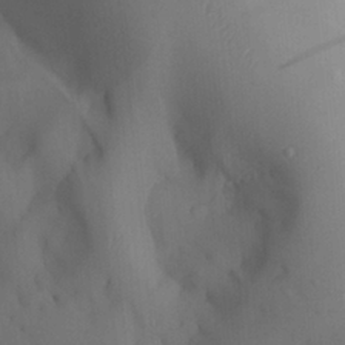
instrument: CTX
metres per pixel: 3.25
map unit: Aa
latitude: 27.0081
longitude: -131.7261
